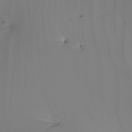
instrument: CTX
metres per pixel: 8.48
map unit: Nhu
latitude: -6.7274
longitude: -94.2712
